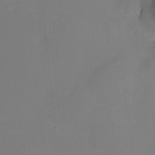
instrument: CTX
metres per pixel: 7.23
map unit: Nhu
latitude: -8.5007
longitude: -82.1577
